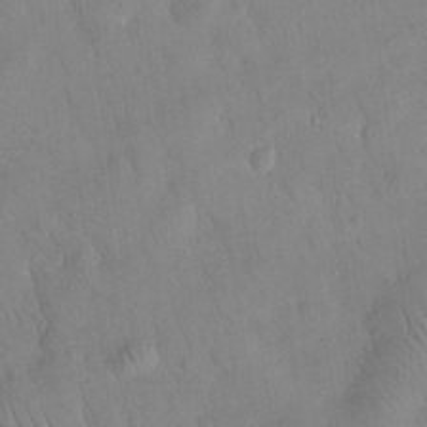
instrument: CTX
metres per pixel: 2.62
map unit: eHh
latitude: 25.0269
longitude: -66.1199
